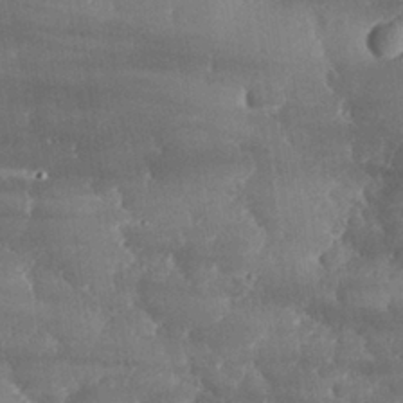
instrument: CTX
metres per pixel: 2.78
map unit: eHh
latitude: 29.6694
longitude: -82.0444
